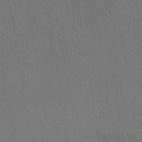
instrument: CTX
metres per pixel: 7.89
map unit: HNhu
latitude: -41.2754
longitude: 101.2753
